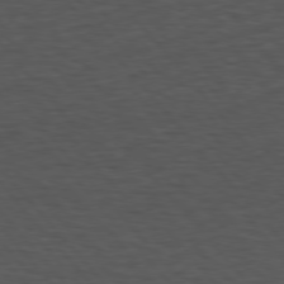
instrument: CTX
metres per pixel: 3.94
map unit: Hpe
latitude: 75.3860
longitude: -146.4034
